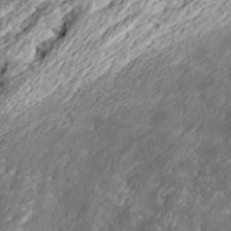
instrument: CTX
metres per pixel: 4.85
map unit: Ave
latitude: 16.0444
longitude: -136.8947
